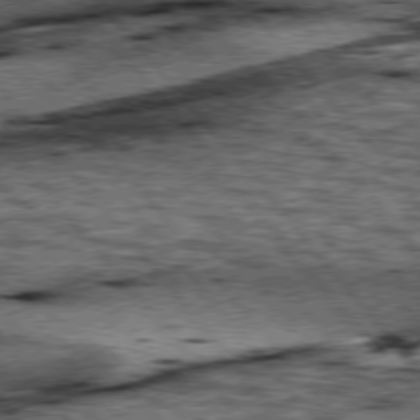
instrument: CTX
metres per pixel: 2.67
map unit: lApd
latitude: 76.5545
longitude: -70.9136
